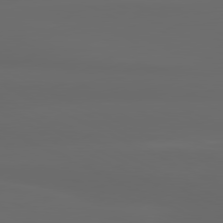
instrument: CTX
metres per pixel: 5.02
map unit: lApd
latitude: 80.6301
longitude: -137.4238
